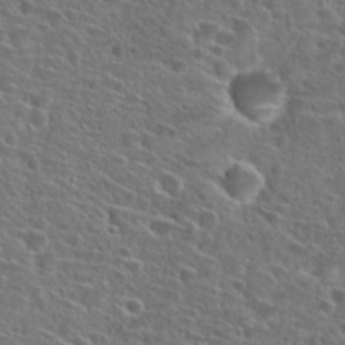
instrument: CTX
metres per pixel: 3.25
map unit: Hto
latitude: 26.4034
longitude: -46.7247
